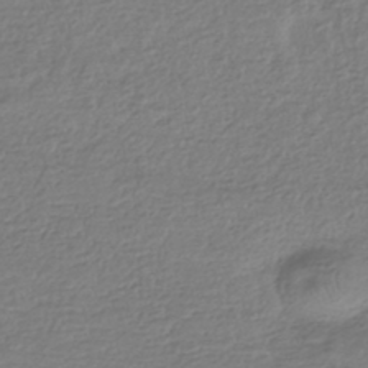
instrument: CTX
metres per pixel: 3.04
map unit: HNhu
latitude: -42.9352
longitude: 99.9556
